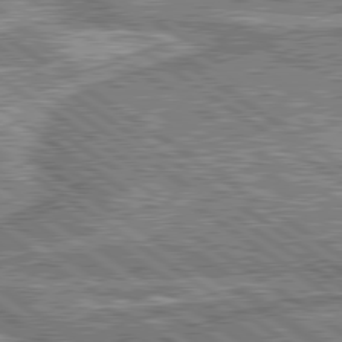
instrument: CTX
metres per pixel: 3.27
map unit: lApd
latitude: 80.0822
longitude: 173.8422
